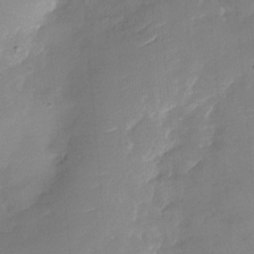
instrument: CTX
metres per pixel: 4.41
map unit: Nhu
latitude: -27.9556
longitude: -73.8962
